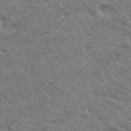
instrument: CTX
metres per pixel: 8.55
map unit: Hto
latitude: 32.9514
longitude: -49.0081
